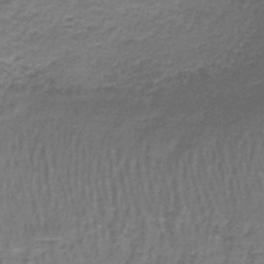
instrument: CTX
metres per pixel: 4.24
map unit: lHb
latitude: -42.1416
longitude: 57.8422
